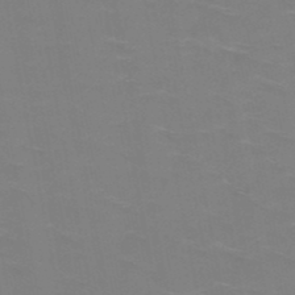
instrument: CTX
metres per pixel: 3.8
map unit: HNb
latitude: -48.7275
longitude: -47.2537
